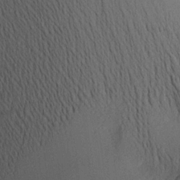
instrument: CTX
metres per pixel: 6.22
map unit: Aa
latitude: 20.4790
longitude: -144.5734
